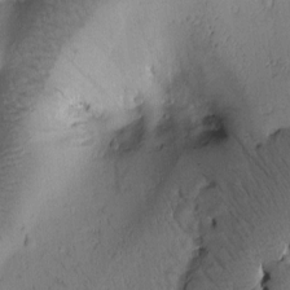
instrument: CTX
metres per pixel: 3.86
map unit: Htu
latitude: 0.7435
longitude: 174.8030
